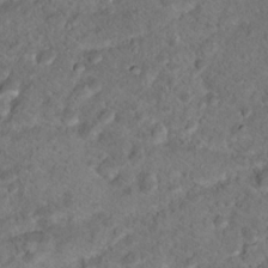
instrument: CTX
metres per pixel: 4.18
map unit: Hto
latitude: 17.3860
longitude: -37.4616
